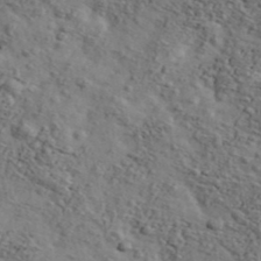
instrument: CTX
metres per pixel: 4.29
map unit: Ave
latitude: 43.2915
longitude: -110.0255
